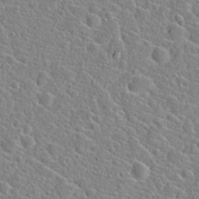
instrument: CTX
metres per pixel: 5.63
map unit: Hto
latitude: 21.5938
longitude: -44.8758
